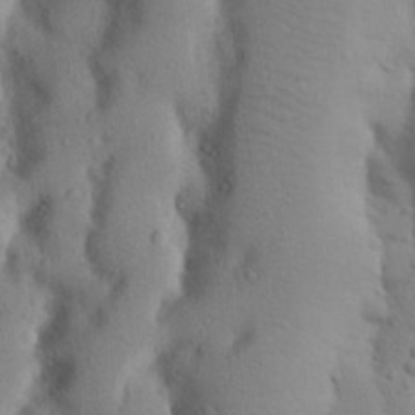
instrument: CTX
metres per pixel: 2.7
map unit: Nhu
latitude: 20.5924
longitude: -73.9151
